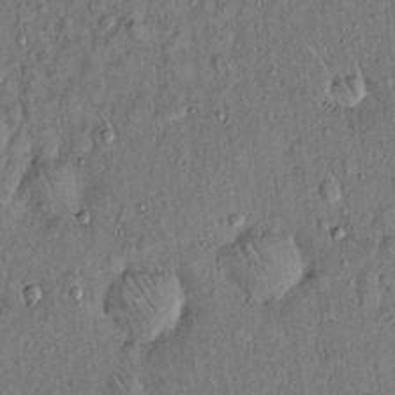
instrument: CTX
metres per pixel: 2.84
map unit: Hto
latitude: 14.3090
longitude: -59.1781
